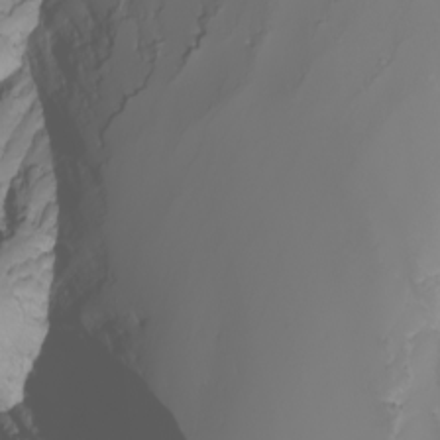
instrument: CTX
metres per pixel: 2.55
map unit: Nhu
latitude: -9.0108
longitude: -95.0837
